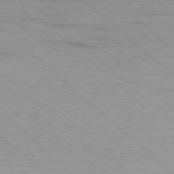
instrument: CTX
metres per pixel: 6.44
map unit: Ap
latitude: -77.9178
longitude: -94.1767
